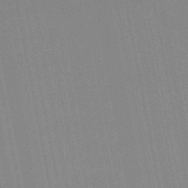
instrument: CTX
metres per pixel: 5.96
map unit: lHb
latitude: -48.1039
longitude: 67.1053
